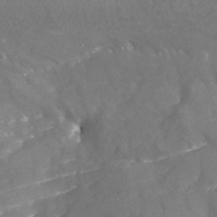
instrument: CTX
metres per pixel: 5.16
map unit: Nhu
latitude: -25.0486
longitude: -57.1025
